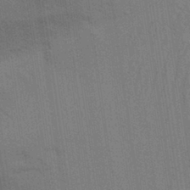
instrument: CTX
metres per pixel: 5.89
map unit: Aa
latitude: 31.5183
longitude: -139.5938
